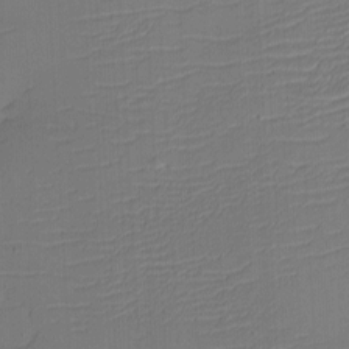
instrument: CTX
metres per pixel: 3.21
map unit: eHh
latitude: -3.3887
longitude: -79.7450
